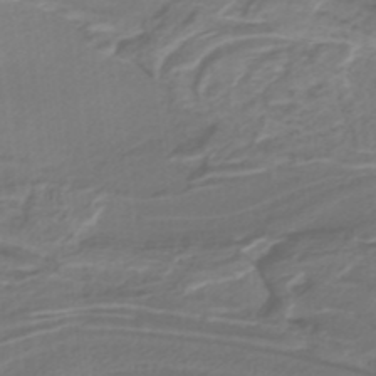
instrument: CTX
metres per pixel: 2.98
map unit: lHb
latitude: -38.7841
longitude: 55.8045
